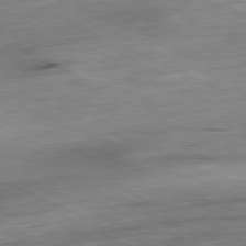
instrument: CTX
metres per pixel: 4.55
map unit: Ap
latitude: -81.2565
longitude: -87.2915
